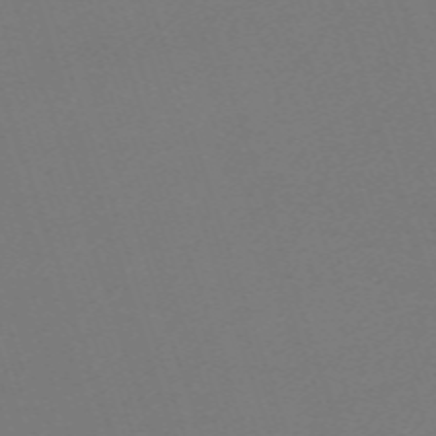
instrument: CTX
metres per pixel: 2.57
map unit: eHh
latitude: -63.0108
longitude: 51.8611
